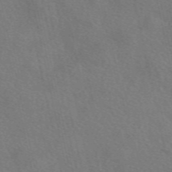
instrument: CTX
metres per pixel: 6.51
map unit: eAb
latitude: 50.8191
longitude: 110.7274
